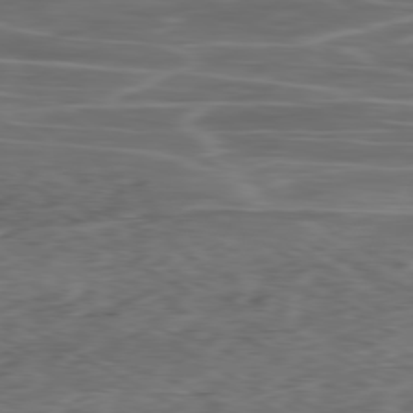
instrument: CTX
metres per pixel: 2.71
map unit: Ap
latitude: -80.2551
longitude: -72.9703
